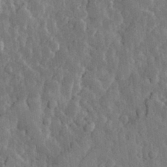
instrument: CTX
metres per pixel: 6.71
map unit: eHh
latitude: 31.8206
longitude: -79.8961
